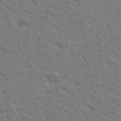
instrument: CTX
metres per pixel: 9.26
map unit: Hto
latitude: 23.4993
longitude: -35.3103
